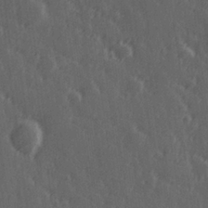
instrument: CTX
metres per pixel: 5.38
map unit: Hve
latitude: 26.8569
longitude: 146.2928
